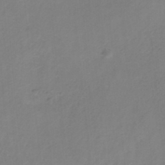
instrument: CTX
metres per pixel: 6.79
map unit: HNb
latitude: -33.5022
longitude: 56.8786
